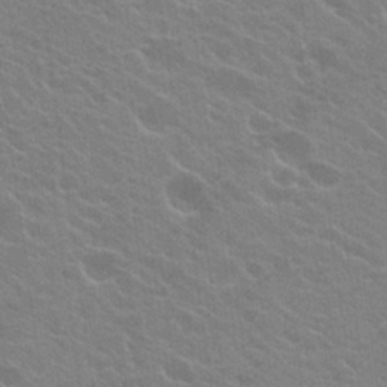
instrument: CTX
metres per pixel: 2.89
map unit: Hto
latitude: 23.8394
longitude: -35.3859
